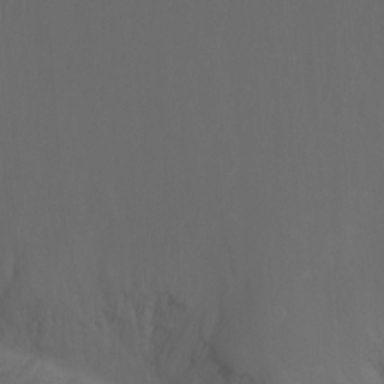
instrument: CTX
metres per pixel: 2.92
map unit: Htu
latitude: -6.1983
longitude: -69.2537
